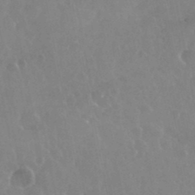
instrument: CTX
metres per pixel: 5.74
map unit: eHh
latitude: 35.5749
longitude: -59.2537
